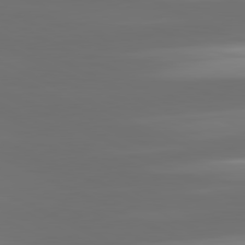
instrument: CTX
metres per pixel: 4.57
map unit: lApd
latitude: 81.1781
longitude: -139.5182
